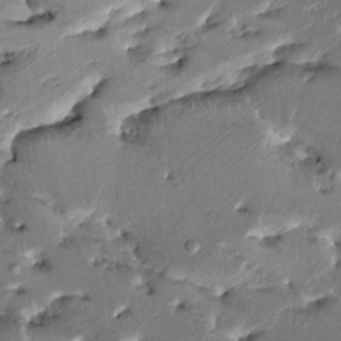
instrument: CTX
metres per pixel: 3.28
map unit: HNhu
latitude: 5.4993
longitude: -5.8394
